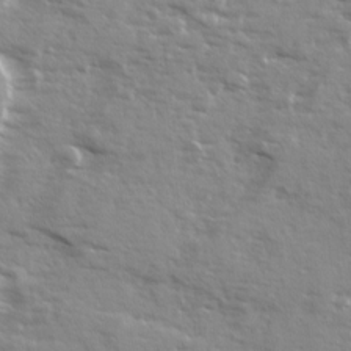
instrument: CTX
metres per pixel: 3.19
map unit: Ave
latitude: 12.9703
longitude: -101.9150
